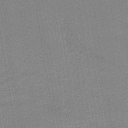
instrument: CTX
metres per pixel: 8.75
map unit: HNb
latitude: -35.8233
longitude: 59.2753
